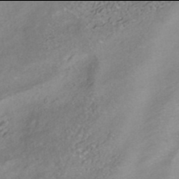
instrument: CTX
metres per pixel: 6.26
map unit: HNhu
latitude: -42.0094
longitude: 103.3132
